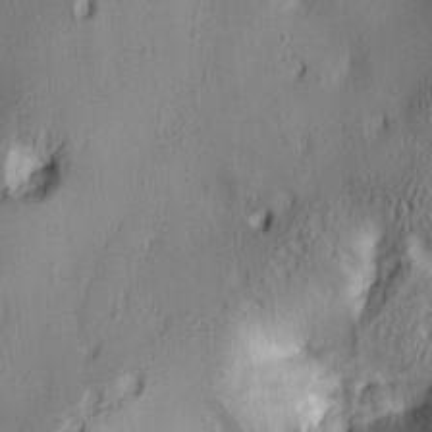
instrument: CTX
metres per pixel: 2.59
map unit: lAa
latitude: 5.3482
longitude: -113.7449
